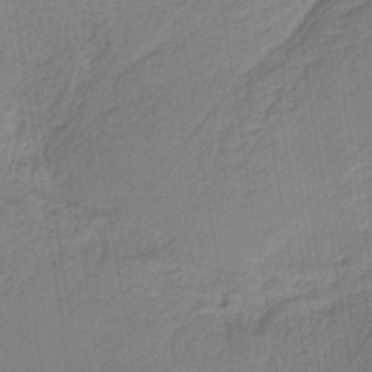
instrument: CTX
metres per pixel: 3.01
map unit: HNb
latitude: -36.7274
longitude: 57.5588
